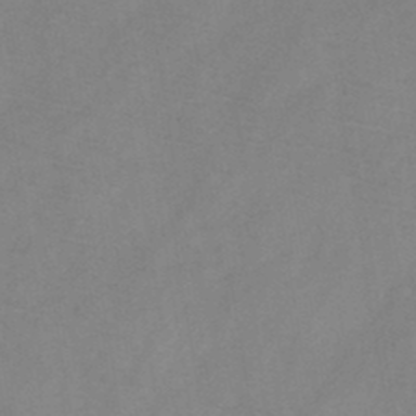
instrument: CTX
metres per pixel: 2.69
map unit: HNb
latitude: -44.9731
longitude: -39.2537
